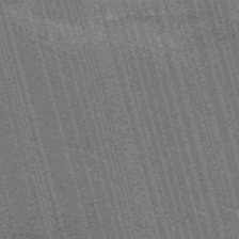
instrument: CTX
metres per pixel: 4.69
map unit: Nve
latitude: -59.5399
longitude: 62.2739
